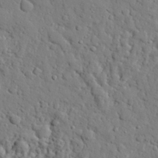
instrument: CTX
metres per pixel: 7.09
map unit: eHh
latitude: 26.3845
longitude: -78.2145
